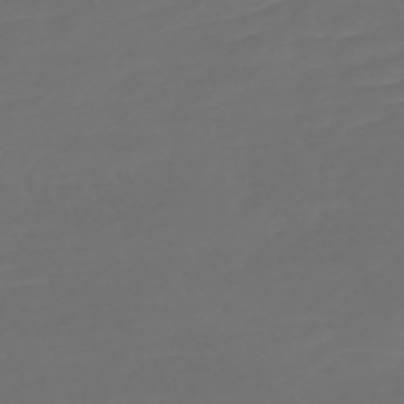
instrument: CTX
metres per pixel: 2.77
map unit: Nve
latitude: -59.3887
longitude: 57.8233
